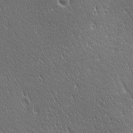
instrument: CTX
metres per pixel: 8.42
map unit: Ave
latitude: 21.1592
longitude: -137.2348
